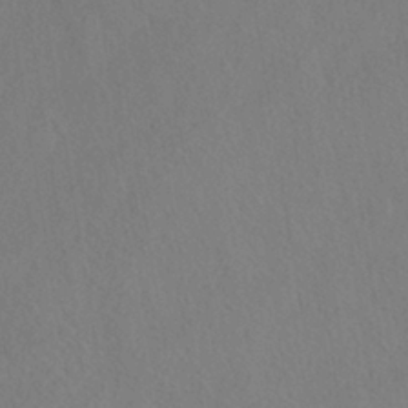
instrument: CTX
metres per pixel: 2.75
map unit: HNhu
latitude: -39.4832
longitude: 100.9163
